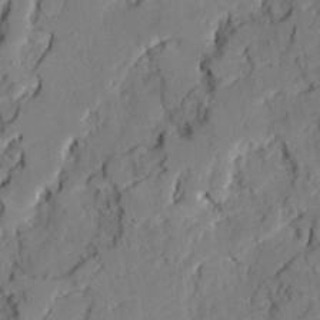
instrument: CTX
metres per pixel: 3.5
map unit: Ave
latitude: 22.1200
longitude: -129.8961
